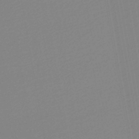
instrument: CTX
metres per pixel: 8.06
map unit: lHb
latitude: -45.5777
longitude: 73.9556
